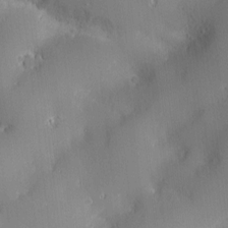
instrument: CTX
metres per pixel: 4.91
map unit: Nve
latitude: -7.2754
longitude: 175.6532
